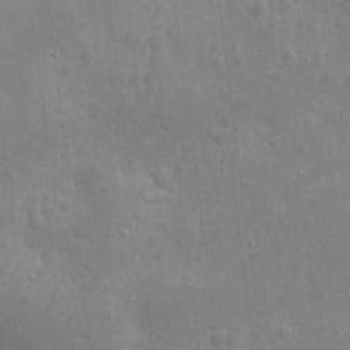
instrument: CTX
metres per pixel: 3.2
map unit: eHh
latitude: 9.1592
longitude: -72.8947
